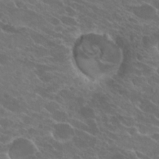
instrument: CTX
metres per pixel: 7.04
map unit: Hto
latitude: 25.1781
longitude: -39.4426
